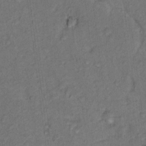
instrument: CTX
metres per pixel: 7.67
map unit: Hto
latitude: 15.8206
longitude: -31.4049
